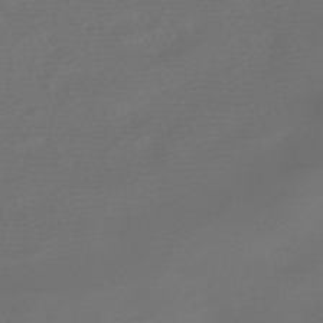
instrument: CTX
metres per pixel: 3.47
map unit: ANa
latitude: -39.6155
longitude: 96.4251
